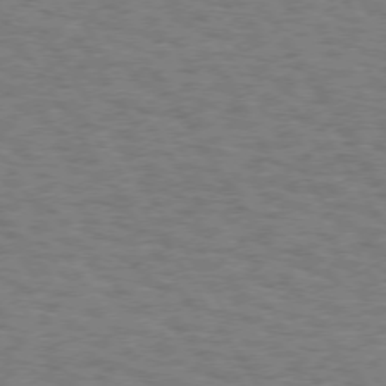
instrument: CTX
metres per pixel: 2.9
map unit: Hpe
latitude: 73.2159
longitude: -129.5938
